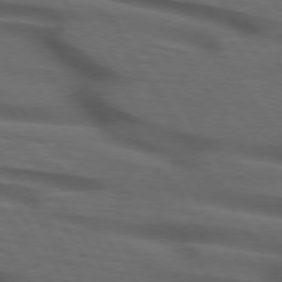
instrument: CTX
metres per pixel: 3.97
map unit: lApd
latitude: 73.6883
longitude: -74.2523
